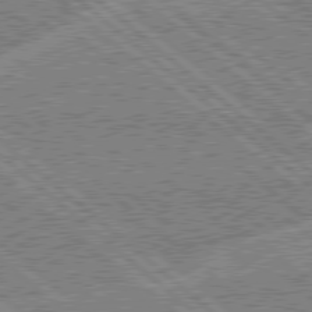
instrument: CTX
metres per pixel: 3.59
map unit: Hpe
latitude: 78.3845
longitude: -159.6505
